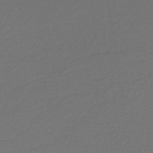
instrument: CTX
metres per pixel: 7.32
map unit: lHb
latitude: -38.8597
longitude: 55.4266
